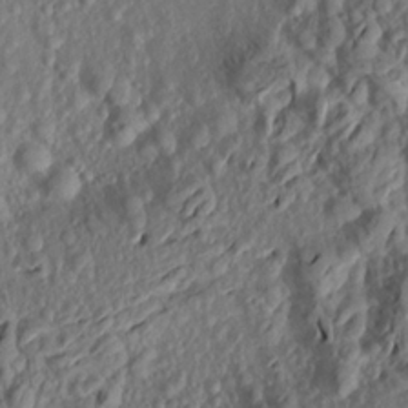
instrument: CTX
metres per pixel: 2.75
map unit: Aa
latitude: 18.4223
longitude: -144.6112
